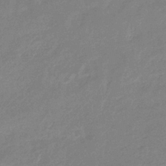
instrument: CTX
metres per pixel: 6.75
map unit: eHb
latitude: -36.8974
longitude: 74.5385
